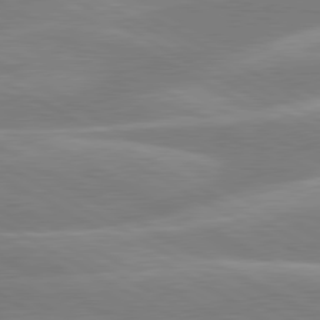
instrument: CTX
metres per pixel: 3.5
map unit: lApd
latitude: 80.1767
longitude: -134.3089
